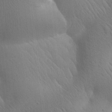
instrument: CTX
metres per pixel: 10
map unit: Htu
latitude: -0.2173
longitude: 172.1039
